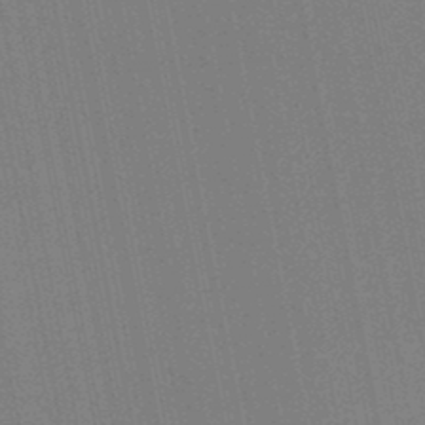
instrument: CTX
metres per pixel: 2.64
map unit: lHb
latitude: -47.4265
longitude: 78.1416
